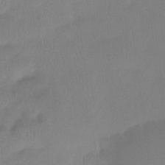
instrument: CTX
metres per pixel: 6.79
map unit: Htu
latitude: -14.9920
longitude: -46.3468
